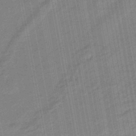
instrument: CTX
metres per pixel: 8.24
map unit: HNhu
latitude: -47.1998
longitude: 89.7288
